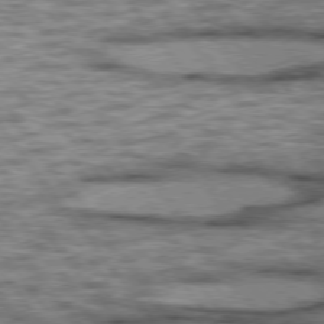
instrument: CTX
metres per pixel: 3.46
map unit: lApd
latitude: 75.5371
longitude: -48.2334
